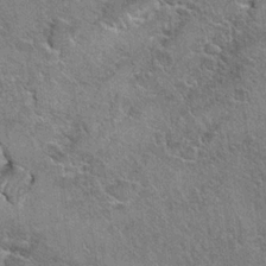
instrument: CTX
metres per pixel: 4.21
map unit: Hto
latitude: 19.5560
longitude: -49.2726
